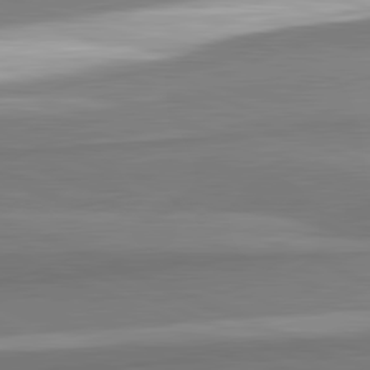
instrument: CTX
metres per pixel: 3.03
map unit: lApd
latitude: 82.1388
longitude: 172.6707
